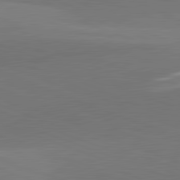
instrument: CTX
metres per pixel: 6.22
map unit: lApd
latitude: 82.1199
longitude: 136.5762
